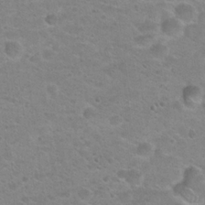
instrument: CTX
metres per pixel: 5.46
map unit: Hto
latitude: 22.2711
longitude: -50.0822
